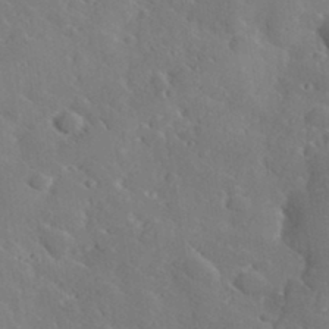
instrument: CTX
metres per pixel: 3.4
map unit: lHvf
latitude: 33.7450
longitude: -82.9891
